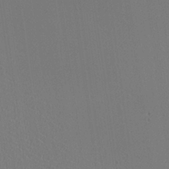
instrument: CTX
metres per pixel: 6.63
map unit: HNhu
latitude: -0.7841
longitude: -1.2726
